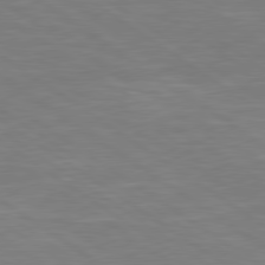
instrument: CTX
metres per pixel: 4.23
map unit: Hpe
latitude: 79.1970
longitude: -127.6505
